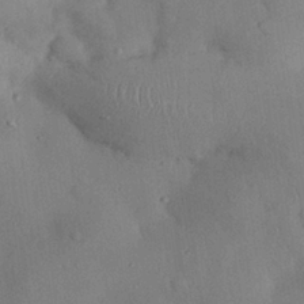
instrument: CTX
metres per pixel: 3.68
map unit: Nhu
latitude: 26.9514
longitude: -70.2522
